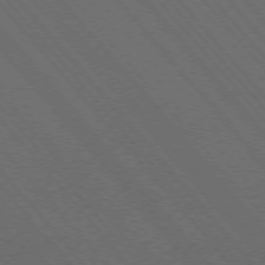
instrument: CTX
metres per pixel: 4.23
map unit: Hpe
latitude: -76.0850
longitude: -16.4790
